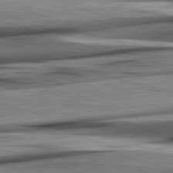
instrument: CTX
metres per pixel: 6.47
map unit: lApd
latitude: 82.7057
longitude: 160.2173
